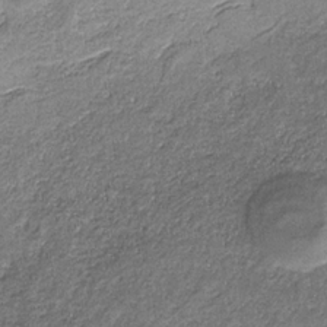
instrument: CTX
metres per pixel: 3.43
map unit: eHb
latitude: -30.9919
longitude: 69.1998
